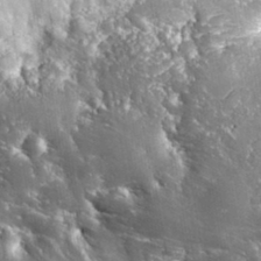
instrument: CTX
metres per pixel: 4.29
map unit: eHh
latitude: 34.3656
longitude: -62.7813
